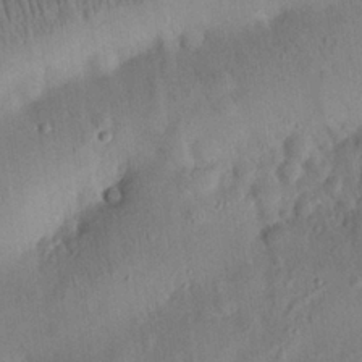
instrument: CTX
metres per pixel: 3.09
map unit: eHh
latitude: 25.6127
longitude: -68.8569
